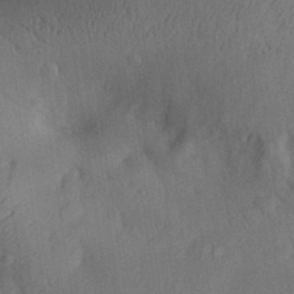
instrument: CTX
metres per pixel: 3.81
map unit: Aa
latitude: 29.8772
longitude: -144.3089
